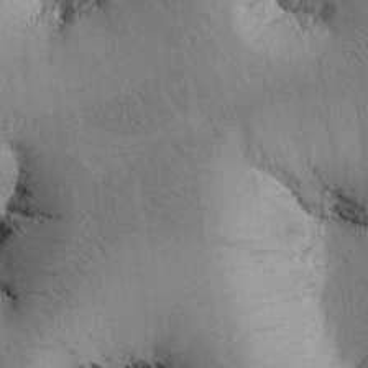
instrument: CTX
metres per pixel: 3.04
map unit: Htu
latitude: -0.1984
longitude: 174.6140
